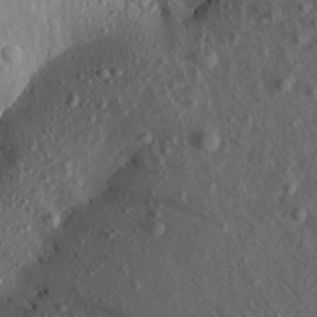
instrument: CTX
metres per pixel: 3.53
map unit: Aa
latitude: 17.3671
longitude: -144.4979
